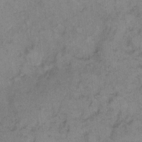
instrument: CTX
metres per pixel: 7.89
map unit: eHh
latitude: 9.1592
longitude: -63.2915
